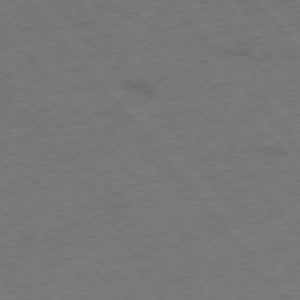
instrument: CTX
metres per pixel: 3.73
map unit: Hpe
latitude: -76.1984
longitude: -9.9717
